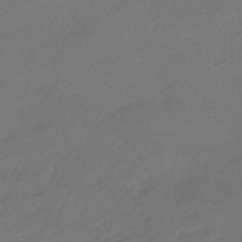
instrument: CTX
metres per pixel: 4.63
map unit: HNhu
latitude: -41.5399
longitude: 92.8975
